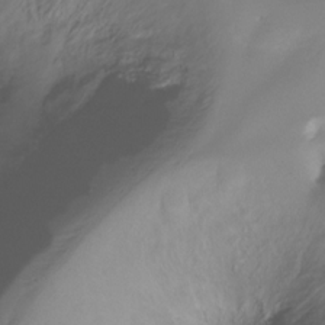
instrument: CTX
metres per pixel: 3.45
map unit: Ht
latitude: -16.3496
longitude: -44.7435
